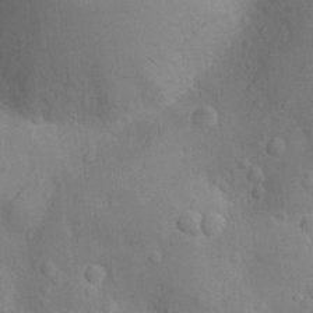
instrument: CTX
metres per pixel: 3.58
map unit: Nhu
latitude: -14.8786
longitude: -25.2159
